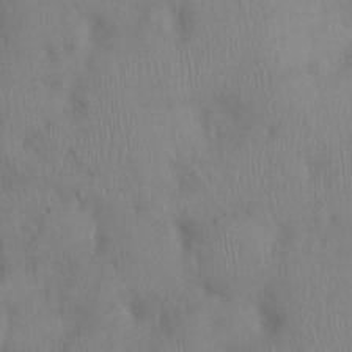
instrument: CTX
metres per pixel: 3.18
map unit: Ht
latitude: 0.3656
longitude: -13.2915
